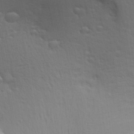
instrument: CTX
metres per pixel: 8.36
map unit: Aa
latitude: 25.4237
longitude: -136.6113
